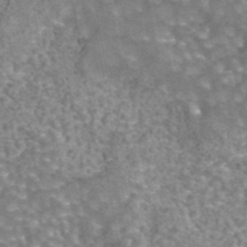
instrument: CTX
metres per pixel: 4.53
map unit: eAb
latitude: 44.3278
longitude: 105.8044
